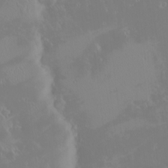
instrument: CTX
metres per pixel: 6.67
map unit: eHh
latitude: -2.1605
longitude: 20.3684
